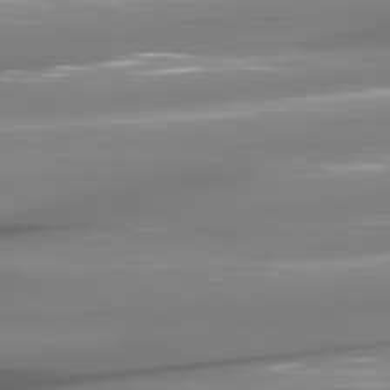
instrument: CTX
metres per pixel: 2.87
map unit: lApd
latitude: 80.8002
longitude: -145.1970
